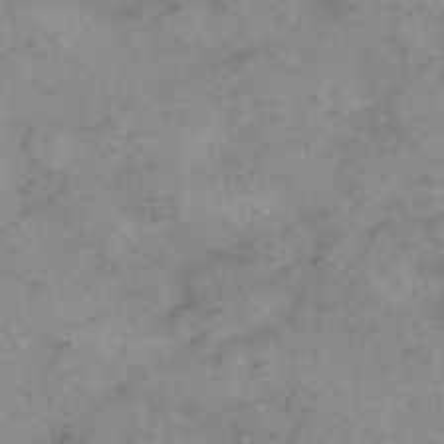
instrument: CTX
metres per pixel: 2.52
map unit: eHh
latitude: 15.2726
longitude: -65.9150
